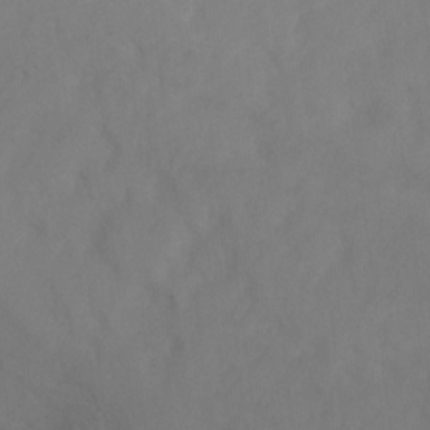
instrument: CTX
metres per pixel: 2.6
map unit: Ht
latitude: 1.5371
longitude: -35.4237
